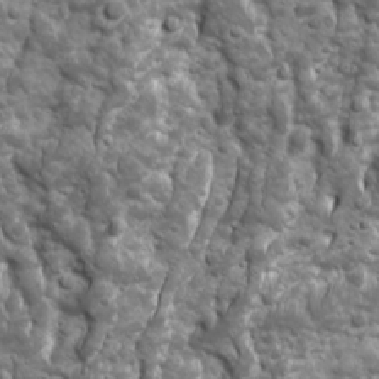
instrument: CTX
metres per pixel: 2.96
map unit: Ave
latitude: 16.6113
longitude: -133.3860
